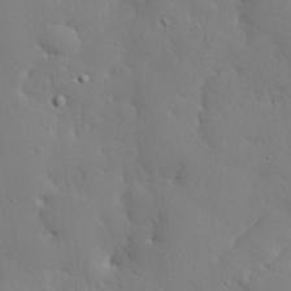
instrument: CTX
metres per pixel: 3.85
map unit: eHh
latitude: 29.4804
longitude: -82.3656
